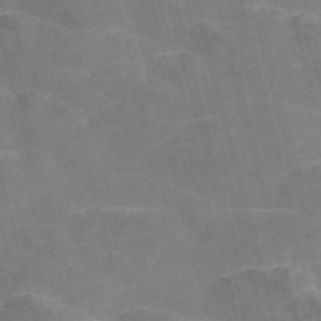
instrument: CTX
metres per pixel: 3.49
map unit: Nve
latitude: -57.3887
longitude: 54.9920
